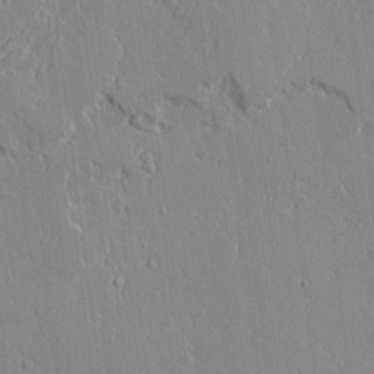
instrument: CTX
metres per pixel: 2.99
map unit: Aa
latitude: 10.7813
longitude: -129.4426
